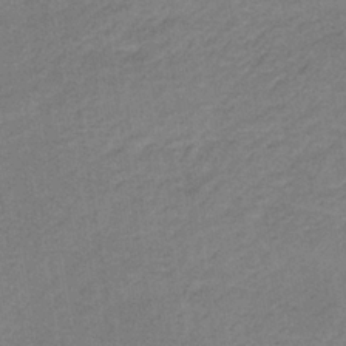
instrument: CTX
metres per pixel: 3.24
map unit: HNb
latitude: -33.9745
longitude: 62.2361
